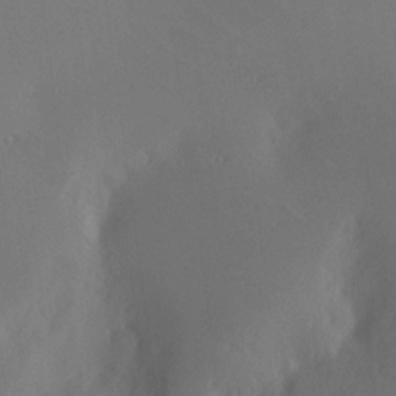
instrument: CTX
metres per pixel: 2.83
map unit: Hve
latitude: 13.0648
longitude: -90.0822
